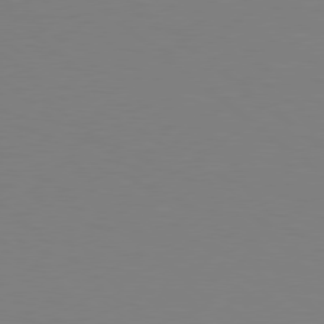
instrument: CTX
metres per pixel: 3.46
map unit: Hpe
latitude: 78.3468
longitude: -173.2348
